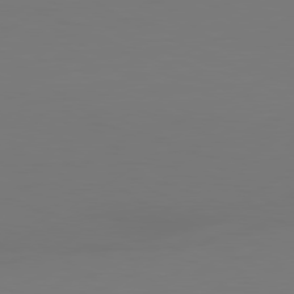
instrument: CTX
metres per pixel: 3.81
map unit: Hpe
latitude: 78.6113
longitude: -128.4979
